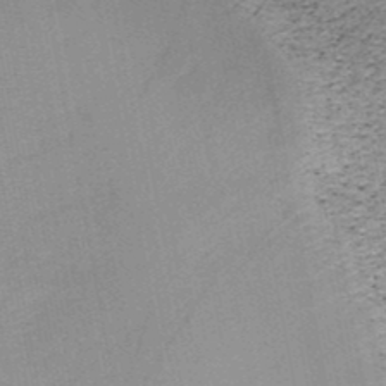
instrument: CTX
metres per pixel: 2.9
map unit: HNb
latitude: -48.4818
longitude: -40.2333
